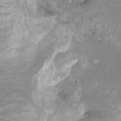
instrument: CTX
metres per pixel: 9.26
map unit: Htu
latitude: -10.8408
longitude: -74.5168
